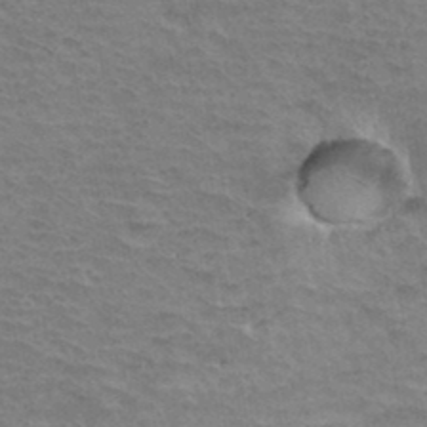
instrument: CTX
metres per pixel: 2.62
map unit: Hto
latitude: 36.4979
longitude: -43.8772
